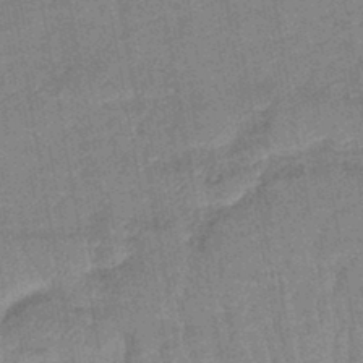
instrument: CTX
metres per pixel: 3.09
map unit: lHb
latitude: -43.2753
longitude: 80.2173
